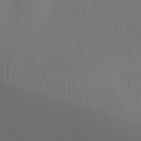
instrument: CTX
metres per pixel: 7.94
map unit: Ht
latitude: -9.6911
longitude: -32.7813
